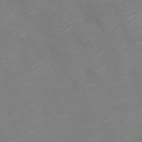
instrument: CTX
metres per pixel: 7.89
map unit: Nhu
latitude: -10.5385
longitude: -20.4412
